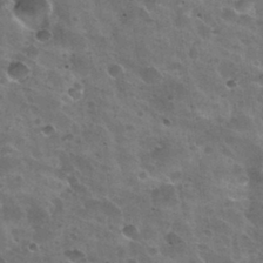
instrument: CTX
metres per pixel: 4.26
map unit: Nhu
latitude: 31.3293
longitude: -54.5546
